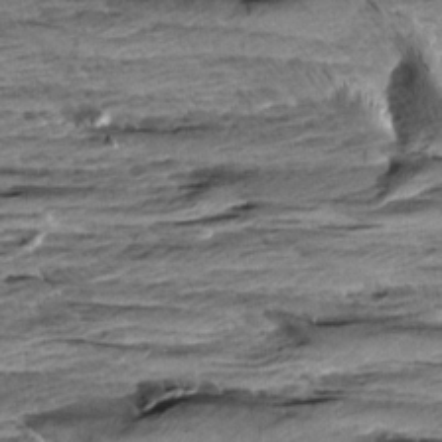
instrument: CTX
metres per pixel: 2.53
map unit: Aa
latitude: 8.7624
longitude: -137.5938
